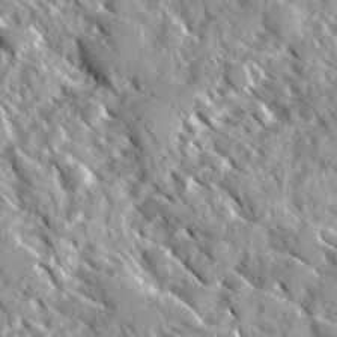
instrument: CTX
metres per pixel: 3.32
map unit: Ave
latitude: 16.6113
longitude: -130.4412
